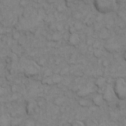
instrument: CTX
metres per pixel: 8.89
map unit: eHh
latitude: 7.3293
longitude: -64.9514
